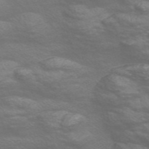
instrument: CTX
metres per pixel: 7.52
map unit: Nve
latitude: -56.6518
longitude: 54.0850
